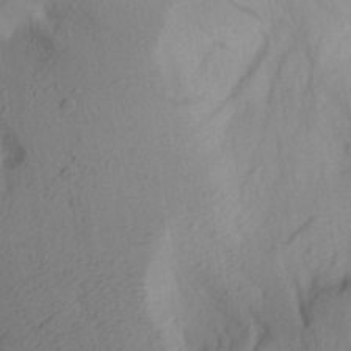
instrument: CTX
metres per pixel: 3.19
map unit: Aa
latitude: 27.9717
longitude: -146.6491
